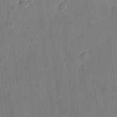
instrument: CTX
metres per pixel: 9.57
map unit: eHh
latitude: 10.5735
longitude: -66.0822
